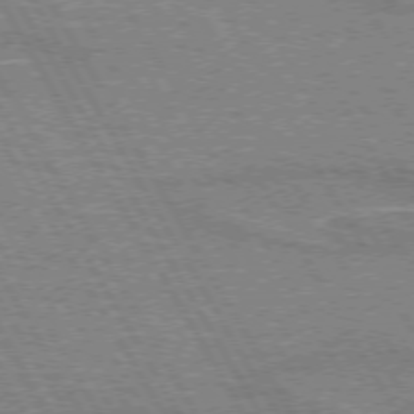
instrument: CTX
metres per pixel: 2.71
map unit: lApd
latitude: 73.0081
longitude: -55.4993
